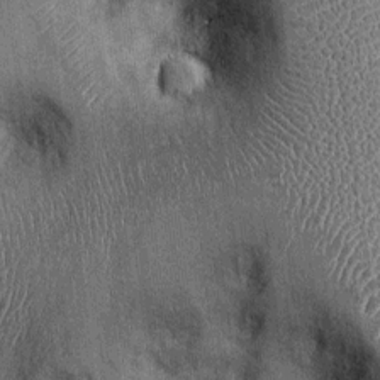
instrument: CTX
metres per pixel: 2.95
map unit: Ht
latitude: -2.4251
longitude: -12.9703
